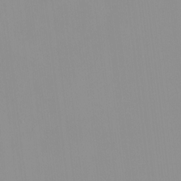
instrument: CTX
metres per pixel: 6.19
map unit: HNhu
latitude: -0.2551
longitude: -6.3656
